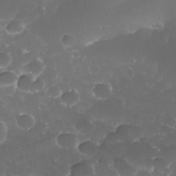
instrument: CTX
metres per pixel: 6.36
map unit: Nhe
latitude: -34.9920
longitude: -145.3859
